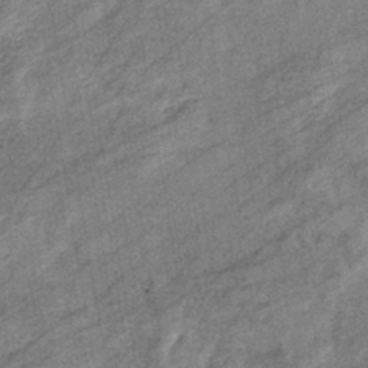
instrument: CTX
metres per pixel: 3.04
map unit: eHb
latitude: -37.9745
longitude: 77.6533
